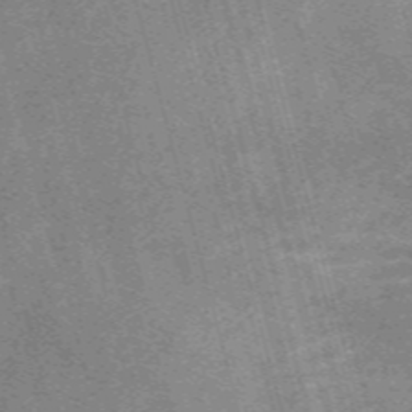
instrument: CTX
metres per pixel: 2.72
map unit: Nve
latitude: -59.5588
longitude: 63.6533
